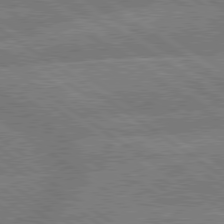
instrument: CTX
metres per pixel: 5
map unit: lApd
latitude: 79.5182
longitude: -161.3293
